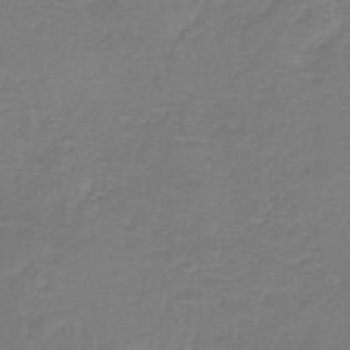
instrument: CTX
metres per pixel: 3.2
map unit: HNb
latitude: -38.0283
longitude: 55.3510
